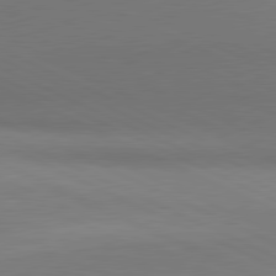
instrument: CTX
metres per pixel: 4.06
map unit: lApd
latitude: 81.1214
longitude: 144.2173
